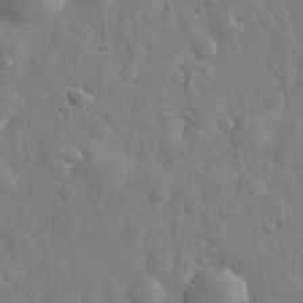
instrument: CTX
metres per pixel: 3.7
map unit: eHh
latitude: 31.0081
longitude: -71.7449
